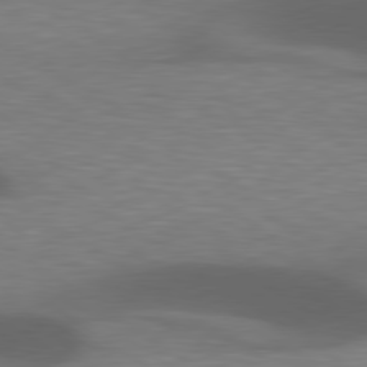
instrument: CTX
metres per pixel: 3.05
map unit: lApd
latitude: 79.3671
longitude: -50.0822
